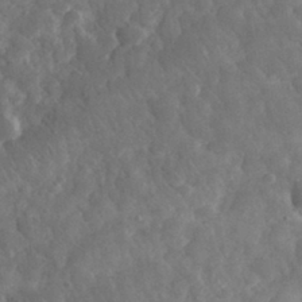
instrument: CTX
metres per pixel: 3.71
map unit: eHh
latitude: 32.1956
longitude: -69.6127
